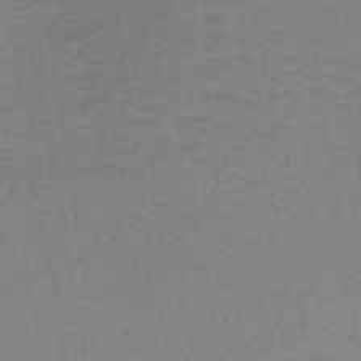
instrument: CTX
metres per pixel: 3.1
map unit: lHb
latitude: -40.8408
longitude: 63.9367
